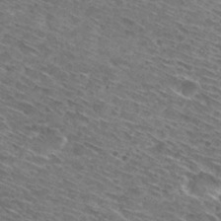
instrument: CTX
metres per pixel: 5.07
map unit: Hto
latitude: 30.4034
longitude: -45.7449
